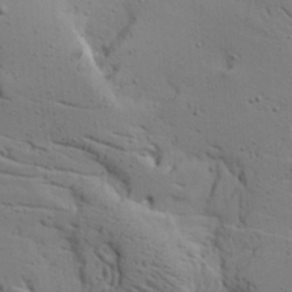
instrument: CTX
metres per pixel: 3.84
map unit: lAvf
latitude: 16.7435
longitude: -125.6693
